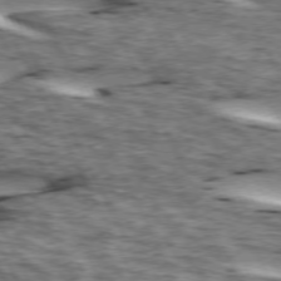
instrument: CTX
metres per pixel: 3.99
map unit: lApd
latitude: 73.6694
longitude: -54.8191
